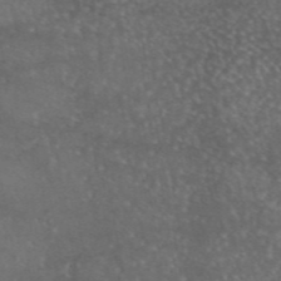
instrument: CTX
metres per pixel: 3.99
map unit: eAb
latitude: 46.0255
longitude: 114.6896
